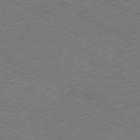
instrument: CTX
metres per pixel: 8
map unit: Hpe
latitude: -80.7274
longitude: 17.5966
